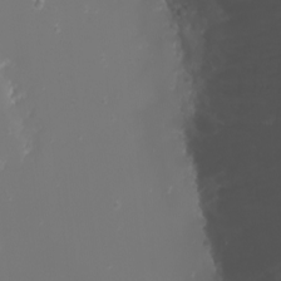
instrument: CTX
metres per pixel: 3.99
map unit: Nhu
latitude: -5.8233
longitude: -88.2901
